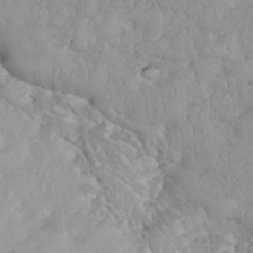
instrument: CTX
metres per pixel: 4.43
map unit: eHh
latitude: 35.2537
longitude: -63.2915
